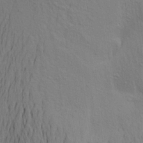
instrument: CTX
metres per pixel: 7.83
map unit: Aa
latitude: 22.3089
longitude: -148.5357
